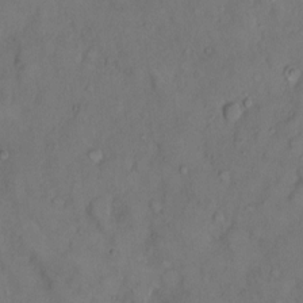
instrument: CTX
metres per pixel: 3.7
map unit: Hto
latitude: 8.8758
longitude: -61.8961
